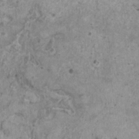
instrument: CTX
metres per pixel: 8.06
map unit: HNhu
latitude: 0.5734
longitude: 4.1039
